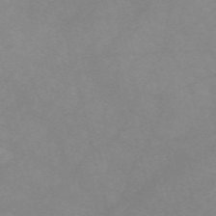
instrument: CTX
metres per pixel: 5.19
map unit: Nve
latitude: -57.7288
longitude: 59.4454
